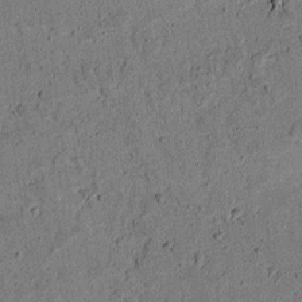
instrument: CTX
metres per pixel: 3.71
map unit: lAvf
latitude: 5.5749
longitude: 168.2928
